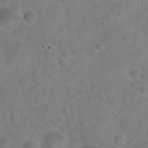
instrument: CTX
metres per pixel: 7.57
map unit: Hto
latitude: 22.0822
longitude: -53.6127
